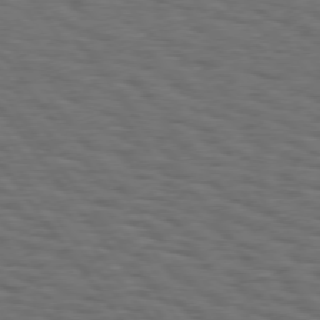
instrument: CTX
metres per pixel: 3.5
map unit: Hpe
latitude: 75.1970
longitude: -133.1781
